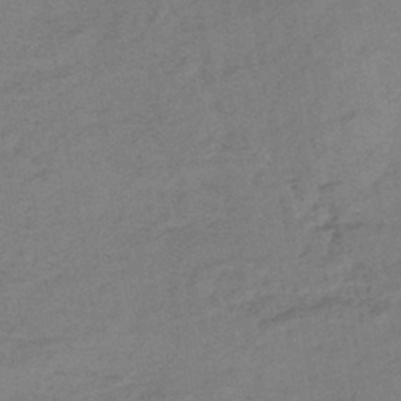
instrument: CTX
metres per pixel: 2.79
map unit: eHb
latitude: -43.1242
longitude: 85.8800
